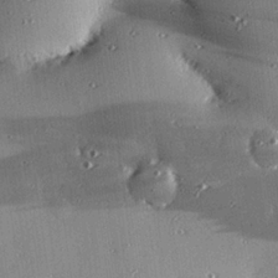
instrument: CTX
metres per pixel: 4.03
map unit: eHh
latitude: 23.5560
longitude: -89.5560
